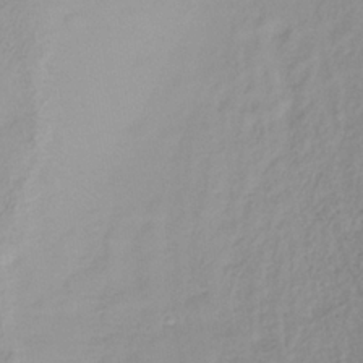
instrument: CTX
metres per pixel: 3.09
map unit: lHb
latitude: -34.2550
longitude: 64.0283
